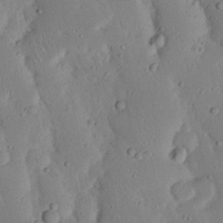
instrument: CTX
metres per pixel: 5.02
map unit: Nhu
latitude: 23.2159
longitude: -72.6869
